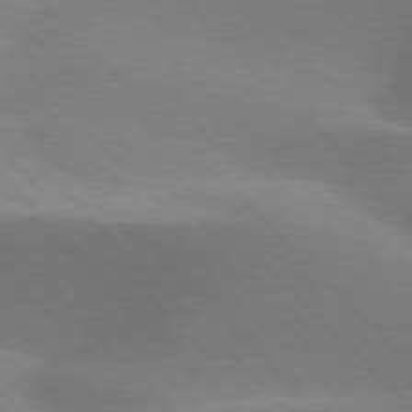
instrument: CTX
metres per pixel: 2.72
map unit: lApd
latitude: 77.1592
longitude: -50.7435
